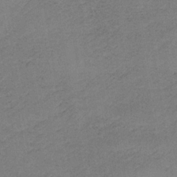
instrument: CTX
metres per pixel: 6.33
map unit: HNb
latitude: -33.8989
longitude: 62.4251
